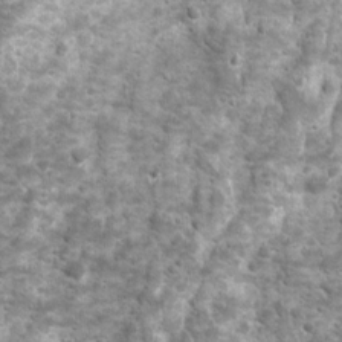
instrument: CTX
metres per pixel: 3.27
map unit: Ave
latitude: 16.4790
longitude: -133.8772
